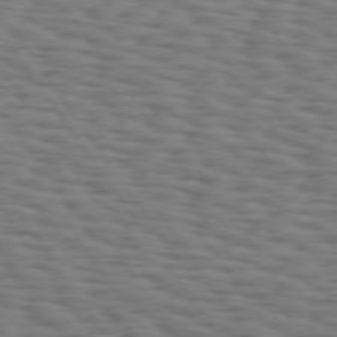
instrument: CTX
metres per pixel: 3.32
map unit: Hpe
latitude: 74.2334
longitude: -132.4223
